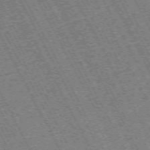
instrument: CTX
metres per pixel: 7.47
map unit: Hpe
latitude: -71.3321
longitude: 10.9164
